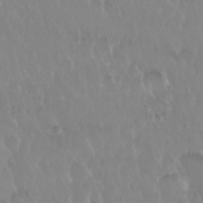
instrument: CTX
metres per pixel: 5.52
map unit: Nhu
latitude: 29.6694
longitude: -56.7057
